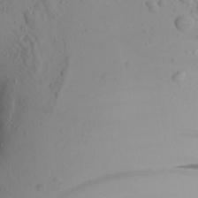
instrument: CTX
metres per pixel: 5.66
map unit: Aa
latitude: 24.2522
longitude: -144.5357
